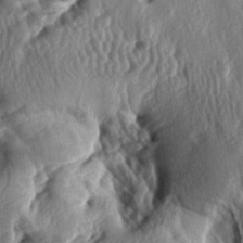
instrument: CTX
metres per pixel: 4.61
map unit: lAa
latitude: -7.6344
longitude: -127.0270
